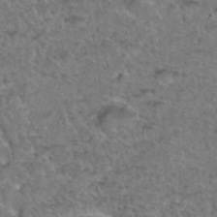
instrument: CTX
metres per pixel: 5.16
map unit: Hto
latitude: 36.4601
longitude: -48.1200
